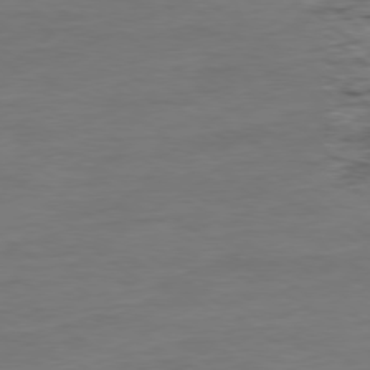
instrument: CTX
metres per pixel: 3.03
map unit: Ap
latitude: -79.2565
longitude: -88.9514
